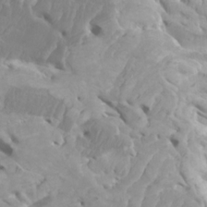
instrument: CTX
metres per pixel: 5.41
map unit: Htu
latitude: -6.0472
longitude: -76.9136
